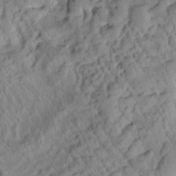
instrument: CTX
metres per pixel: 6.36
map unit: Htu
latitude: 1.4048
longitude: 175.5399
